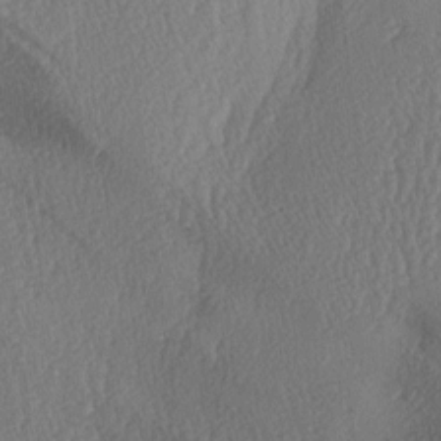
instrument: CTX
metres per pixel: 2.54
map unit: lAa
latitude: -6.7274
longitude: -130.2523
